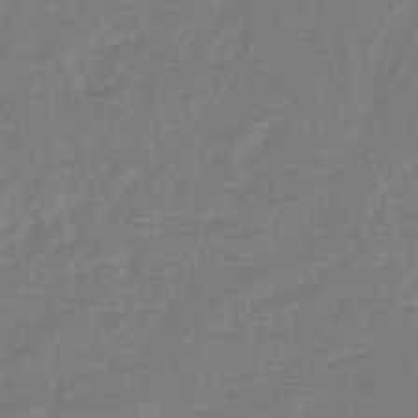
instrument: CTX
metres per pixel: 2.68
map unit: lHb
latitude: -42.8974
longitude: 75.2754
